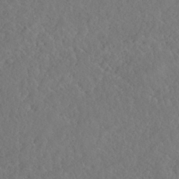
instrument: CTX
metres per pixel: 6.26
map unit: HNhu
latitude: -40.0283
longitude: 104.8219
